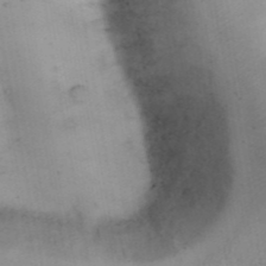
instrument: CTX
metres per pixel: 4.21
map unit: Nhu
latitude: 26.8758
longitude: -69.8772
